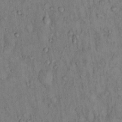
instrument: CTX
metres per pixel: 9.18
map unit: Hto
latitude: 13.4616
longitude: -58.4979
